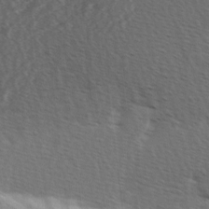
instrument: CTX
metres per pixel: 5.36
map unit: Hve
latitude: 2.8191
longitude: -123.7072
